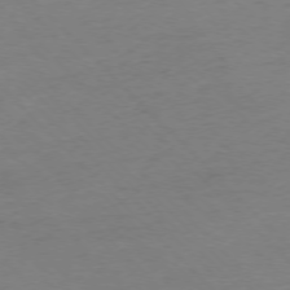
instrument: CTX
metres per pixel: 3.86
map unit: Ap
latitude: -76.6518
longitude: -79.7072
